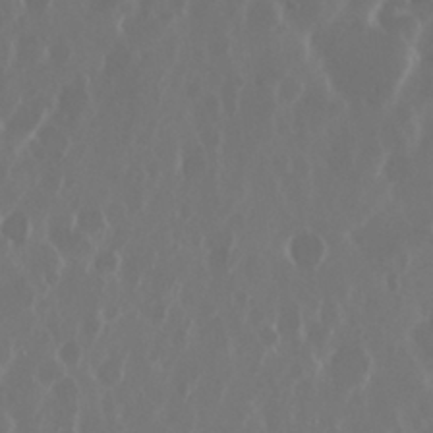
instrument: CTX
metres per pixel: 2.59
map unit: Nhu
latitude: 29.9528
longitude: -60.3656
